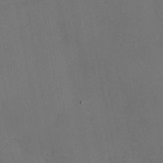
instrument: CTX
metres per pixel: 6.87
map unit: Hve
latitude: 14.3657
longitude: -90.8191
